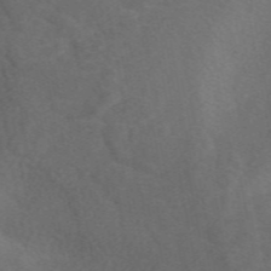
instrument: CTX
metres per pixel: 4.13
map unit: eAb
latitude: 49.6883
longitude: 118.7841
